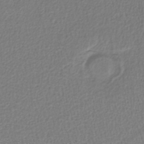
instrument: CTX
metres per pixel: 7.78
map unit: lHb
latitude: -37.7855
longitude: 57.8800
